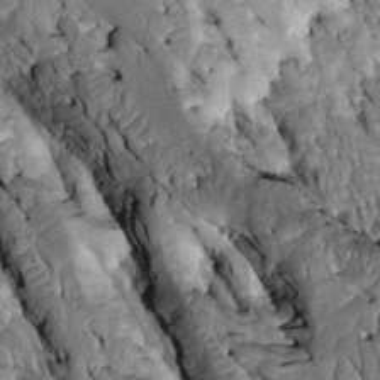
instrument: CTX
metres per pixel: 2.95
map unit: Htu
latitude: -0.4629
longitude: 148.2362
